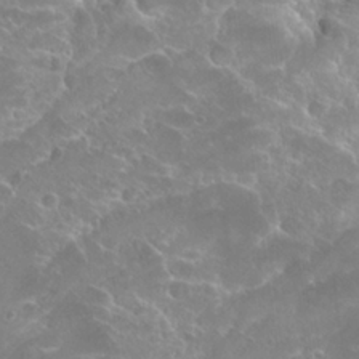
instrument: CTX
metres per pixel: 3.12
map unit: Hto
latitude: 25.2159
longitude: -39.1970
